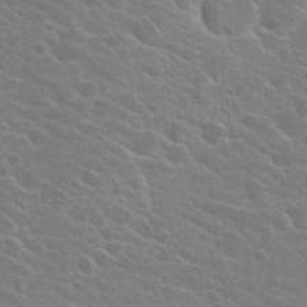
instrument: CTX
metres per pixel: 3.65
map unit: Hto
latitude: 24.1766
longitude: -40.8002
